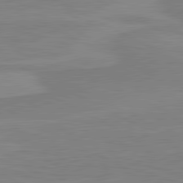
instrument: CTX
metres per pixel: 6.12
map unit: lApd
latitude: 81.1214
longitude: 171.1053
